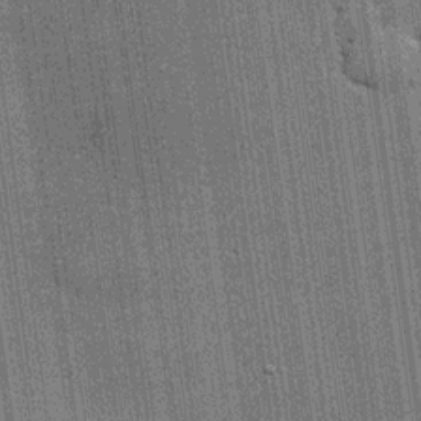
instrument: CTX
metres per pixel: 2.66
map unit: lHvf
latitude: 19.9717
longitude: 142.8596
